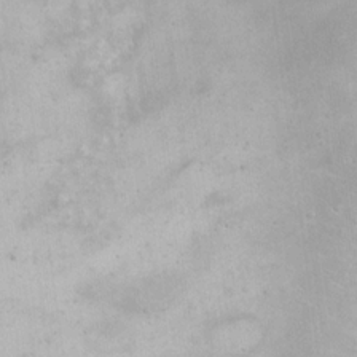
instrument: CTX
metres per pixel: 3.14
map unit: eHh
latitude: 18.5923
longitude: -66.8946
